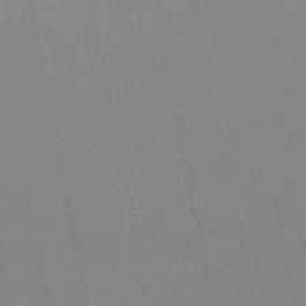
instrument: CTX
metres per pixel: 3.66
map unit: lHb
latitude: -49.1998
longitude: 69.1053
